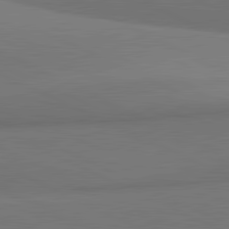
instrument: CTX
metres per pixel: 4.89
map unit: lApd
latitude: 81.8772
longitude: 154.4440
